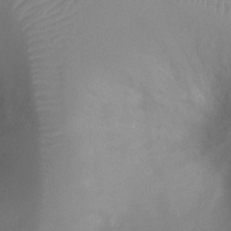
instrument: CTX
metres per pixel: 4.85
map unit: Ht
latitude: -7.3509
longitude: -23.6883
